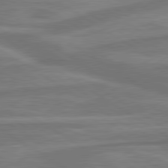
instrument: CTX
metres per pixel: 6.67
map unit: lApd
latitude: 79.9717
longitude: -172.2900
